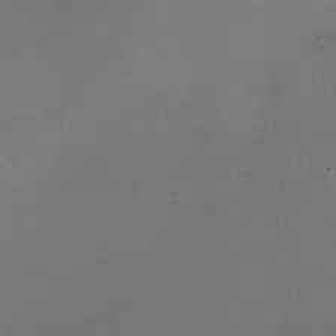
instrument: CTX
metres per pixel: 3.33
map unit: Nhu
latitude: -23.7100
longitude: -70.2522
